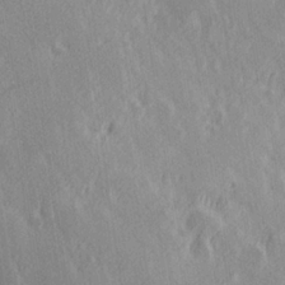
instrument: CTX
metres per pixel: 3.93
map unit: Hve
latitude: 25.6316
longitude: 146.1039
